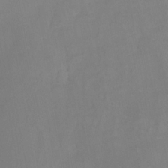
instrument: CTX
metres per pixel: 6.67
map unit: Nhu
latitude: -17.3888
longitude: -47.6316
